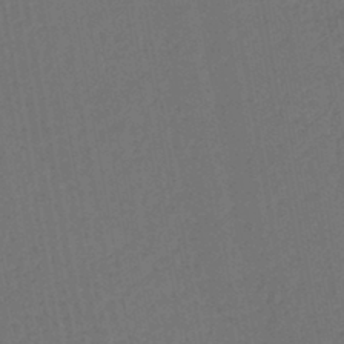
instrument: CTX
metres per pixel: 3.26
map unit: lHb
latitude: -43.4643
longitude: 68.3495
